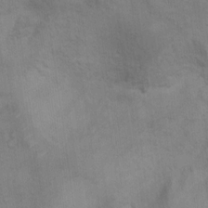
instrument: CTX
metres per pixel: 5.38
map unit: Nhu
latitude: 9.9906
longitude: -25.7449
